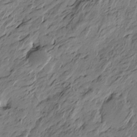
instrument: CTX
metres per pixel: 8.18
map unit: Htu
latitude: -4.7463
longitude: -177.8394
